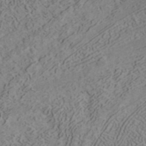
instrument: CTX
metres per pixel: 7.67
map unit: ANa
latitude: 41.2536
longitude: 33.1243
